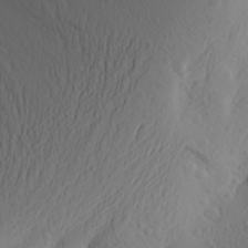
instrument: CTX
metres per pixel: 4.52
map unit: Aa
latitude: 25.4426
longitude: -146.1578
